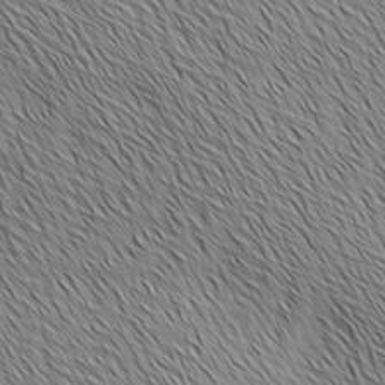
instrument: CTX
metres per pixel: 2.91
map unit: Ave
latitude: 2.1389
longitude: -114.6490
